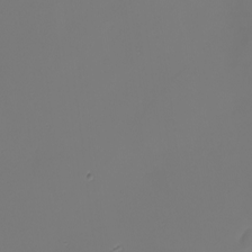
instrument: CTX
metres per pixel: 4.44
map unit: eHh
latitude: -4.9352
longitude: -87.3293
